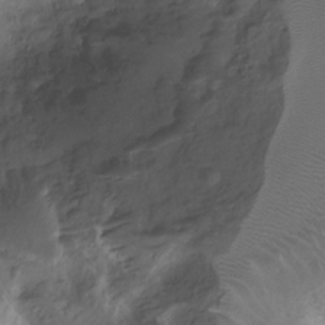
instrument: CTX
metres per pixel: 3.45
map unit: Ht
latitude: -7.6722
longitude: -19.5371
